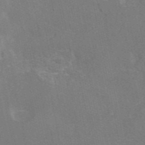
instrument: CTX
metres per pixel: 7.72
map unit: eAb
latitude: 46.1578
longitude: 116.0283
